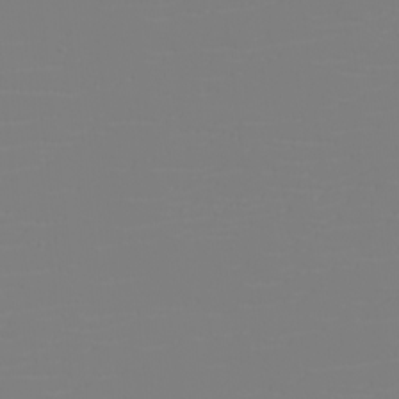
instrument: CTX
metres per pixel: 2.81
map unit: eHh
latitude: -6.1039
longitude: -84.3845
